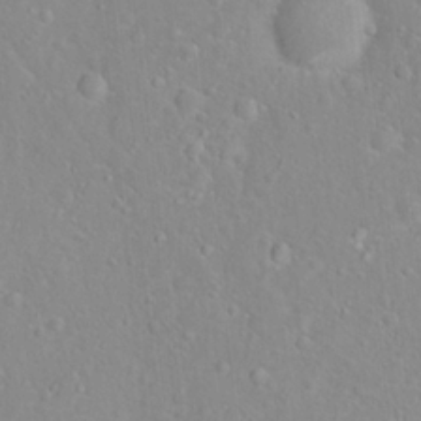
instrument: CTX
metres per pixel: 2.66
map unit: Hto
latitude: 16.1200
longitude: -42.0255
